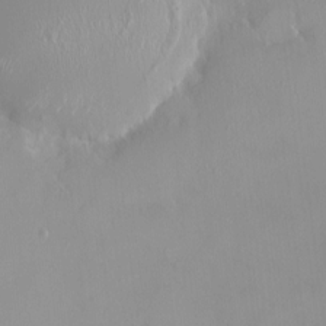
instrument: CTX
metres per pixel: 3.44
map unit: HNhu
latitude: 3.2159
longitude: 7.5399
